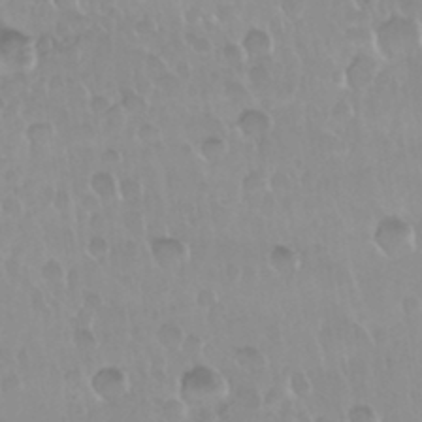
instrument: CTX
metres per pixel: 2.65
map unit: Nhu
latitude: 29.8016
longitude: -56.6490
